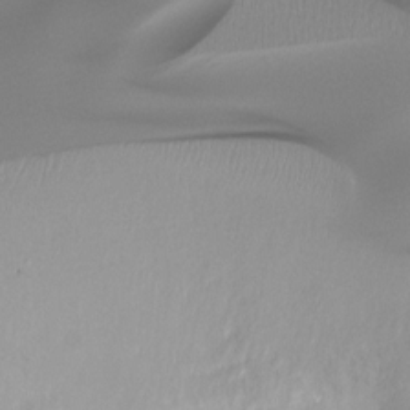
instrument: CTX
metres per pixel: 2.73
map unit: Ht
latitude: -15.3321
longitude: -44.8002
